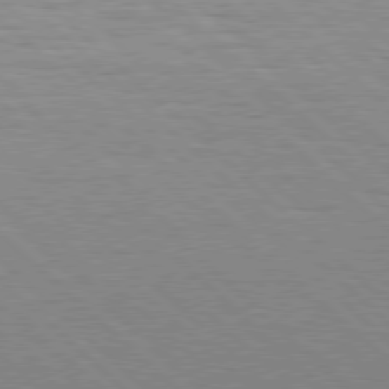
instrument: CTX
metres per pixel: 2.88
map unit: Hpe
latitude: 77.5560
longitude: -127.8206
